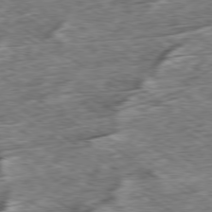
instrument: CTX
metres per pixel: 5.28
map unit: Ap
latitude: -79.6910
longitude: -85.3671
